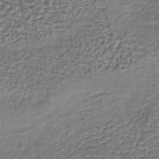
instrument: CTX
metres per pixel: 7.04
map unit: lHb
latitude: -35.9556
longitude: 60.0850
